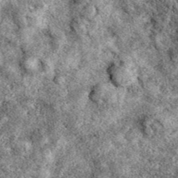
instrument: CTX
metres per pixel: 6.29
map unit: eAb
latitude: 39.3859
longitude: 111.3699
